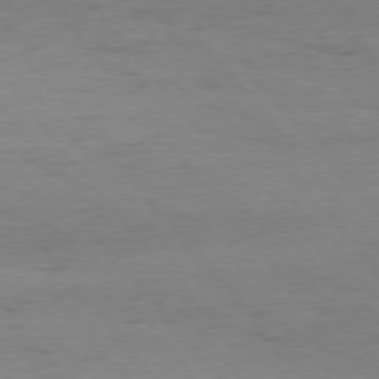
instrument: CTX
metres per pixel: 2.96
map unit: Hpe
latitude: 75.2915
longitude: -145.1025
